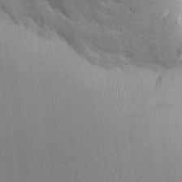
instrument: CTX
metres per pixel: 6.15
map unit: lAvf
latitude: 16.0444
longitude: -126.8947
